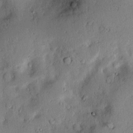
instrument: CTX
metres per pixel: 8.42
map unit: lAvf
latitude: 6.2900
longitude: 169.0108
